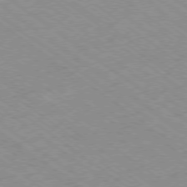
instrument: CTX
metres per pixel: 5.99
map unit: Hpe
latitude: -78.1794
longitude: -21.8773
